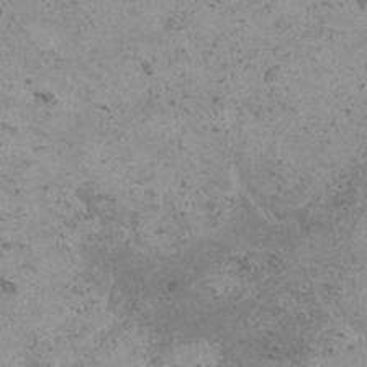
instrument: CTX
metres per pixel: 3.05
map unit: HNhu
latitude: 0.5545
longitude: 2.9919
